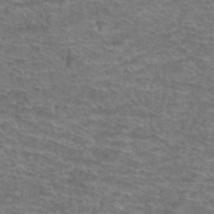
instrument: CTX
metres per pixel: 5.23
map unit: Hto
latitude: 37.9528
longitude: -42.3656
